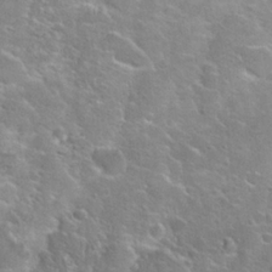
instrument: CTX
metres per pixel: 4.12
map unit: Hto
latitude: 25.3859
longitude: -50.2522
